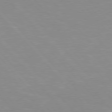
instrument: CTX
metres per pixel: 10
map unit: Hpe
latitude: 76.1200
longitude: -155.6316
